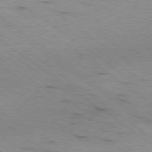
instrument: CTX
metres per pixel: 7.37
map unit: Ap
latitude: -79.0108
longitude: -99.4426
